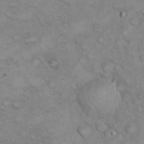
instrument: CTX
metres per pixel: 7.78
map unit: eHh
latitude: 22.1200
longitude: -59.1781
